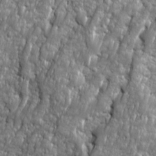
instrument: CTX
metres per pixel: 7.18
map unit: Ave
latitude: 16.3656
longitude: -134.7057
